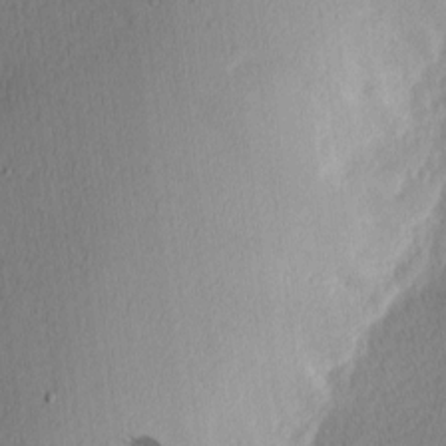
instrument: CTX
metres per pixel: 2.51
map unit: Nhu
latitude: 1.4426
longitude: -77.3859
